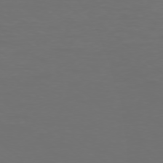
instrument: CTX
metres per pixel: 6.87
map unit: Ap
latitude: -77.7289
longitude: -94.9136
